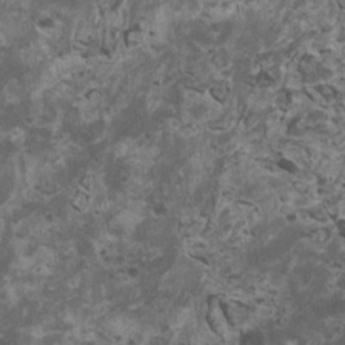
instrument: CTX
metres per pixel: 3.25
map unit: HNhu
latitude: 2.8191
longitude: 3.6910
